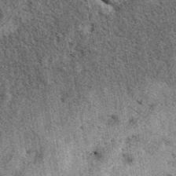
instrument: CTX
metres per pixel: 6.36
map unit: eAb
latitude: 39.8394
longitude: 110.2362
